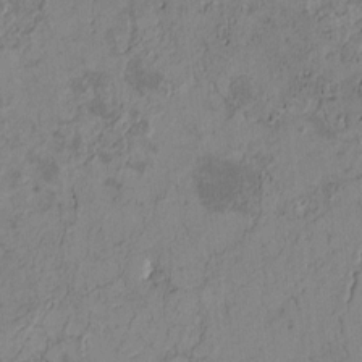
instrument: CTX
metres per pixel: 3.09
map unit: Htu
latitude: 2.6868
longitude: 148.4818
